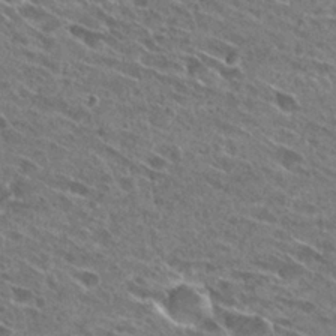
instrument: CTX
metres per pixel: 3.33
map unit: Hto
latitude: 27.2726
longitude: -44.1578
